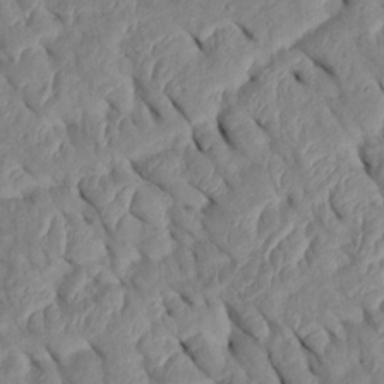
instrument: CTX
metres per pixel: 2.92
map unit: Htu
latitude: 2.0822
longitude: 147.6533
